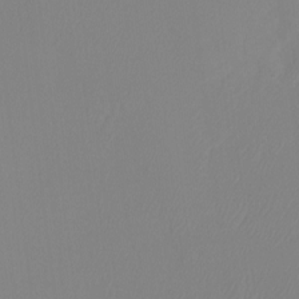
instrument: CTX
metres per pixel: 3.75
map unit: Ht
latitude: -12.4629
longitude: -47.7261
